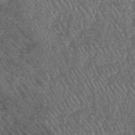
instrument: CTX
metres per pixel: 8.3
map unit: HNhu
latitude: -47.8044
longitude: 28.8786
